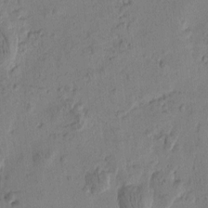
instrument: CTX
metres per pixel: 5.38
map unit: Htu
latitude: -1.3699
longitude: -176.8947
